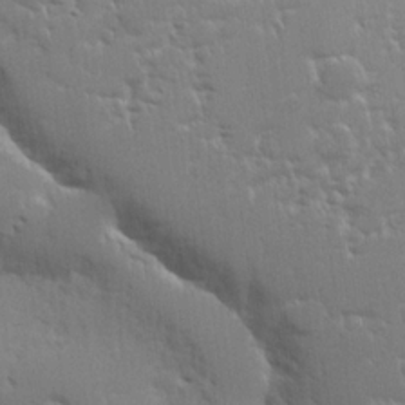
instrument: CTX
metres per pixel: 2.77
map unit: lHvf
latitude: 21.7072
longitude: 141.4454
